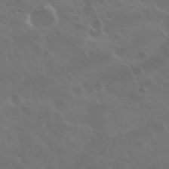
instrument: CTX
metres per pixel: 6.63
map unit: Nhu
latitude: 30.7058
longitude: -55.2726
